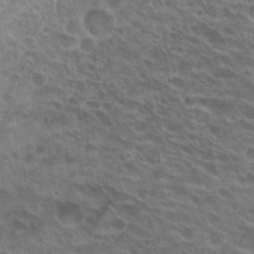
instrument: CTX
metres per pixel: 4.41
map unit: Hto
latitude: 22.3656
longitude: -38.5735
